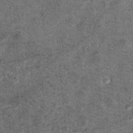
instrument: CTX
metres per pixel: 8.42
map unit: Hto
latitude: 14.8380
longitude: -35.1781
